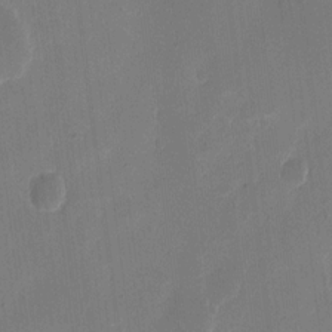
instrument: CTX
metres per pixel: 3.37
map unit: eHh
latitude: 10.7246
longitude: -68.1956
